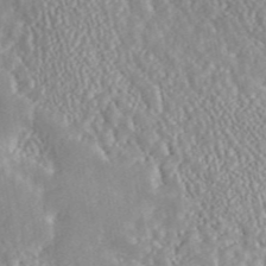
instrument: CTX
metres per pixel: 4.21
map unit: ANa
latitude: 45.1214
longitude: 27.2753
